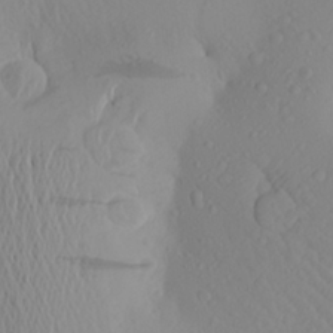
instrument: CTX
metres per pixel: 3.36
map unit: Aa
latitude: 25.9906
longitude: -146.8380
